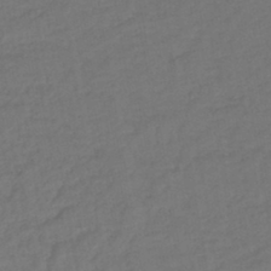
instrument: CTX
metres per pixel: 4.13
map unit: lHb
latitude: -43.2375
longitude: 75.0109
